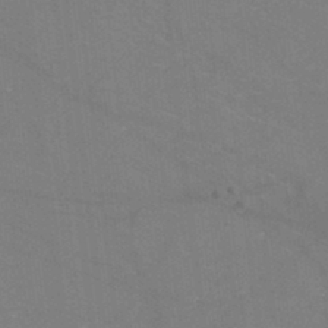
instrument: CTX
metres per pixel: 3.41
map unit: eHh
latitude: -42.7274
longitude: -32.6113
